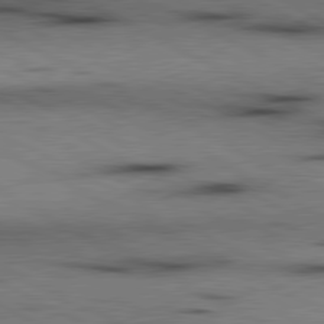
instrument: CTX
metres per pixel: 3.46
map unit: lApd
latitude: 80.5735
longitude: 156.5574
